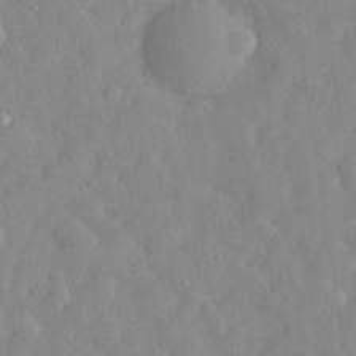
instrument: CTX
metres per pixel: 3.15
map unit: eHh
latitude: 29.7260
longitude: -76.2711
